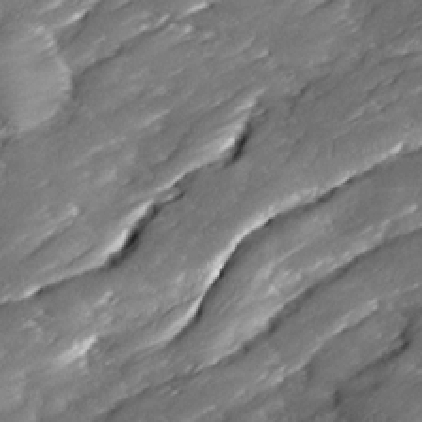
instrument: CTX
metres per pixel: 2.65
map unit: Ave
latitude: 16.8380
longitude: -136.2523
